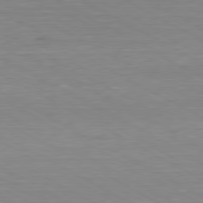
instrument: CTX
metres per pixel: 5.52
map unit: Hpe
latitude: -80.7463
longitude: 20.9730
